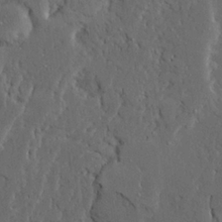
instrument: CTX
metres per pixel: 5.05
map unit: Ave
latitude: 23.5182
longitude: -130.8002
